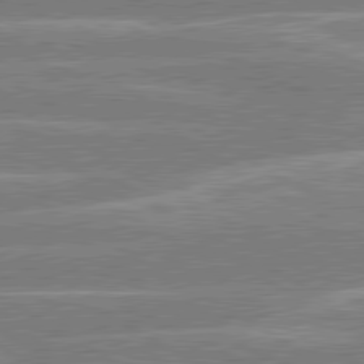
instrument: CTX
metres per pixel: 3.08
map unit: lApd
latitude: 80.4034
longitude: -130.9136
